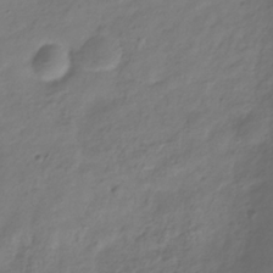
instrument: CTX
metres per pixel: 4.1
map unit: Hve
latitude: -33.4644
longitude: 91.3510
